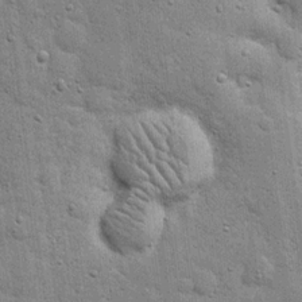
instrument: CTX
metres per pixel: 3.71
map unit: eHh
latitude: 20.0255
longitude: -63.0270
